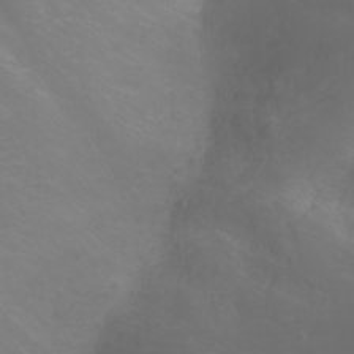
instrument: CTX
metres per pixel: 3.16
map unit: Nhu
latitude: -1.7289
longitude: -75.0836
